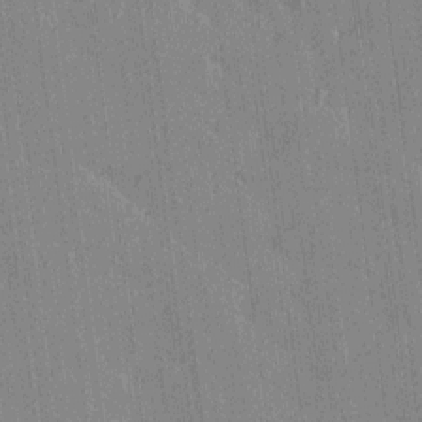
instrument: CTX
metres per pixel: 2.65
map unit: Htu
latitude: -7.8422
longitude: 176.4629
